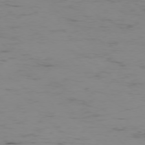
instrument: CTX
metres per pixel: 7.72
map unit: Ap
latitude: -76.9731
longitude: -82.1766
